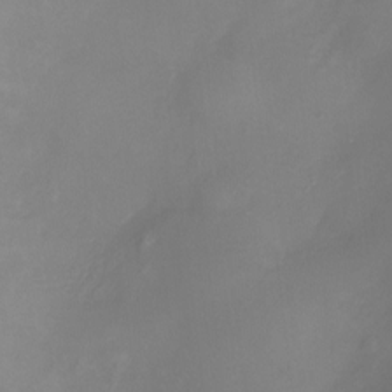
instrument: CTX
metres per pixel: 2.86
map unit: Ht
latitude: -4.7085
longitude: -26.6113
